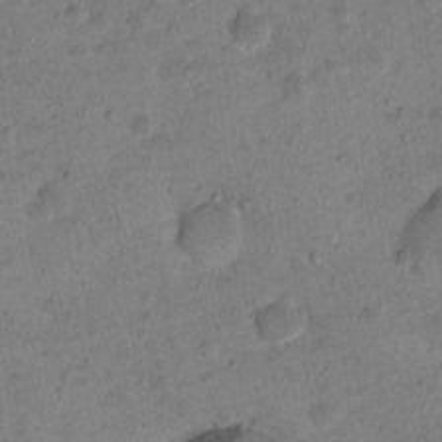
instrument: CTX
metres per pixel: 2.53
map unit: Ht
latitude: 15.2915
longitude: -41.2536
